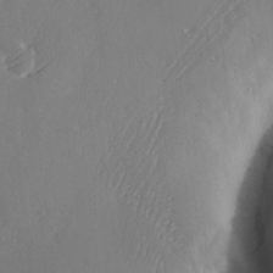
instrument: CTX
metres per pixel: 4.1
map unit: Ave
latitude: 2.1200
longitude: -111.6127
